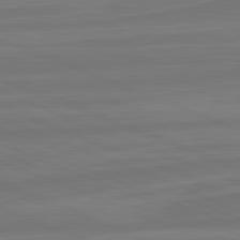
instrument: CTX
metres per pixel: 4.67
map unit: lApd
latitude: 82.1766
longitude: -174.2145
